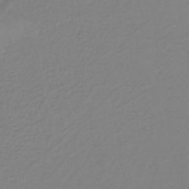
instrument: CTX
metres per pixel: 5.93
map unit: lHb
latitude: -42.1038
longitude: 51.9178
